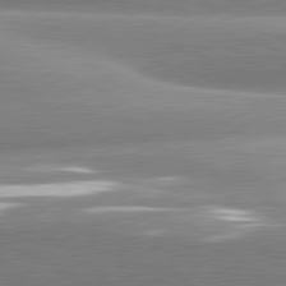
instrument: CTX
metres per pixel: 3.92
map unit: lApd
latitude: 81.0647
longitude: -158.6680
